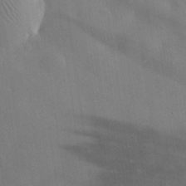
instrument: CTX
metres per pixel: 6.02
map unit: eHh
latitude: 30.9703
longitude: -72.4223
